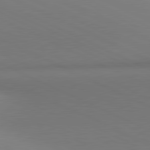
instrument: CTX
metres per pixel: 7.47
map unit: lApd
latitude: 81.1781
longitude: 144.5574
